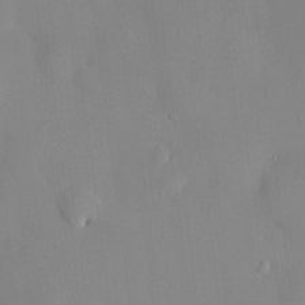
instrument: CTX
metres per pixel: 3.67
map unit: HNhu
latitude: 14.0255
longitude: 13.9178
